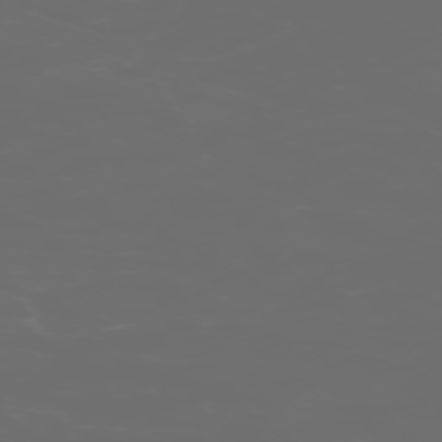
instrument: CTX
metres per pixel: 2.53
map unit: Hpe
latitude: -73.6155
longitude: 5.9367
